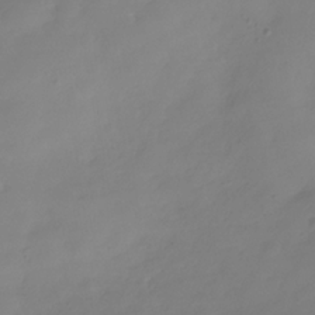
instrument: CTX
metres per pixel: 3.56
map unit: Hve
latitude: -31.9745
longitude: 90.0283
